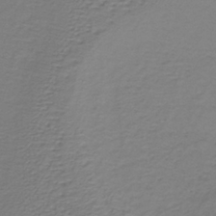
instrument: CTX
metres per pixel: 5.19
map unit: lHb
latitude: -34.7274
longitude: 61.1053
